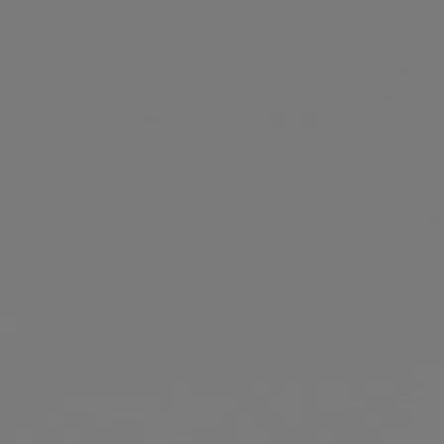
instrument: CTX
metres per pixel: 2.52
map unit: Hpe
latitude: 78.3090
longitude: -177.7260
